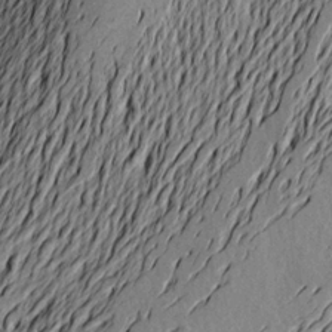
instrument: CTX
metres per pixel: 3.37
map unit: Aa
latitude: 19.5560
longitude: -145.7260
